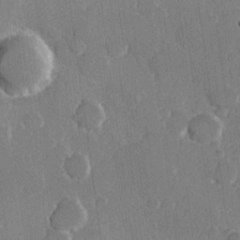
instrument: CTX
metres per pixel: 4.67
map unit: Hve
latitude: 22.2522
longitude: 148.4251
